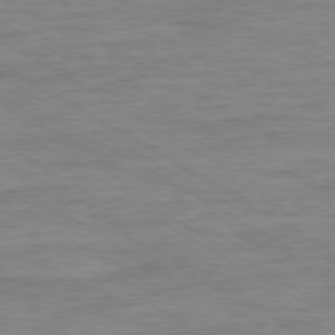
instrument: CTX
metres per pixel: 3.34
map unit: Ap
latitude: -79.2754
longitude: -83.9339
